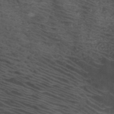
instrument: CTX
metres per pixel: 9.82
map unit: HNb
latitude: -45.9745
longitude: -45.4426
